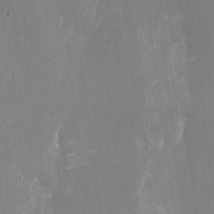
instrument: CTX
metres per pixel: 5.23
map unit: Nhu
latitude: -22.9731
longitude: -73.0081
